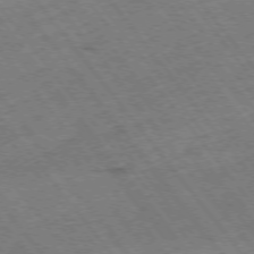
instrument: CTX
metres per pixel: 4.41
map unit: Hpe
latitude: -75.5588
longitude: -17.5182
